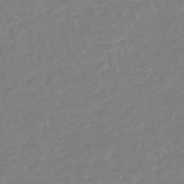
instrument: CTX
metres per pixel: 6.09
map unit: eHb
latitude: -45.6344
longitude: 81.3699
